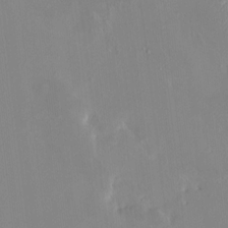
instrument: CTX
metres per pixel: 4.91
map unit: HNhu
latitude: 7.3671
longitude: 2.3117
